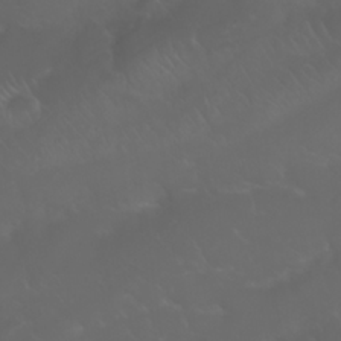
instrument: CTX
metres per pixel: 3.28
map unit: Nhu
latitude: 23.9150
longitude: -60.8947
